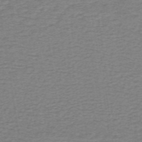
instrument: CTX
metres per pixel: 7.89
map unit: lHb
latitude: -40.9919
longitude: 54.3306
